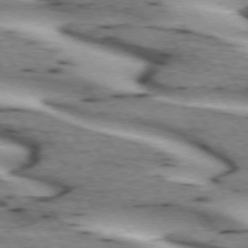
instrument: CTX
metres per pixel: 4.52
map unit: lApd
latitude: 72.8002
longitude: -53.7072
